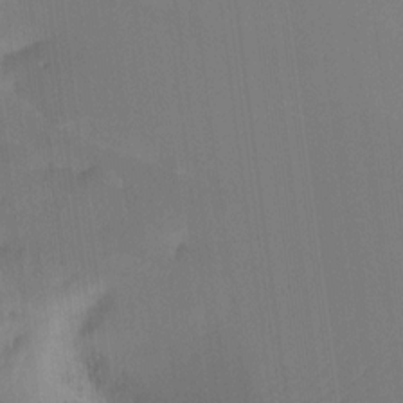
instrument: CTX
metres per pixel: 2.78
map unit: Htu
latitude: -16.2362
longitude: -46.1200
